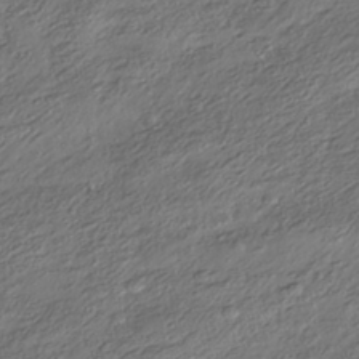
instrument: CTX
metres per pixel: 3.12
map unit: HNhu
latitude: -41.0297
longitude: 107.6344
